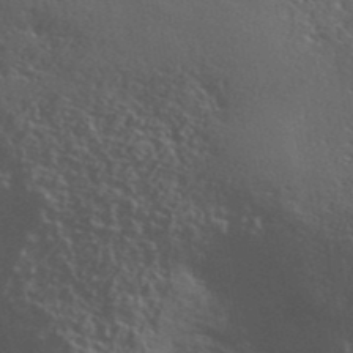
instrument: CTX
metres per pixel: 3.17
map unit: ANa
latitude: 42.2523
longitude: 49.8612
